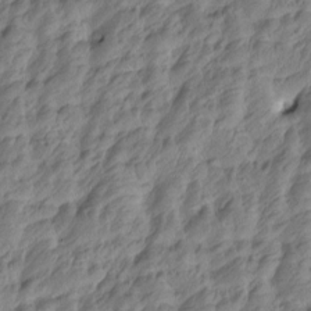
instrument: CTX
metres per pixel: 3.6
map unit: Htu
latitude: -5.1620
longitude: -178.1200
